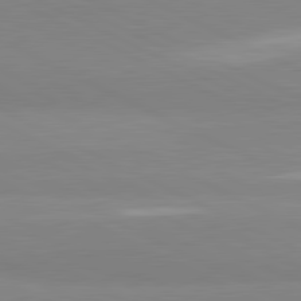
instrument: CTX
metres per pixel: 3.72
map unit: lApd
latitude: 81.7639
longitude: 179.9556
